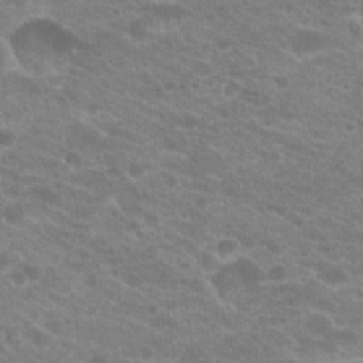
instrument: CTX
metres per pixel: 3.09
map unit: Hto
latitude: 20.5168
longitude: -38.3089
